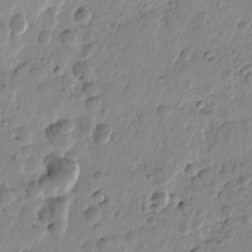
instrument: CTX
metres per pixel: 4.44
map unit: Htu
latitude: -0.6897
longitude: -177.6883
